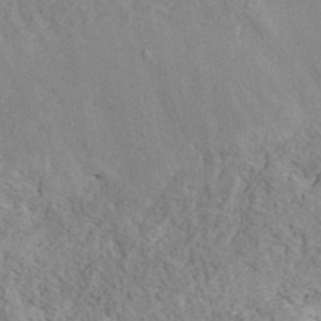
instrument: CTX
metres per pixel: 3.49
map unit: ANa
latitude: 39.3293
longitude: 19.0109
